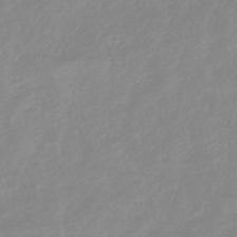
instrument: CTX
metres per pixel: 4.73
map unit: lHb
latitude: -44.5196
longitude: 80.8219
